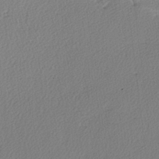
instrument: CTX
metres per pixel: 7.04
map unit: lAa
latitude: -3.1242
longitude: -126.5168
